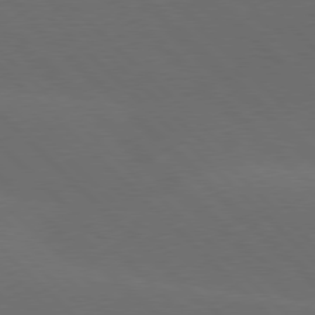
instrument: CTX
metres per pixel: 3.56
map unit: lApd
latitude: 77.7260
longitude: -53.0837
